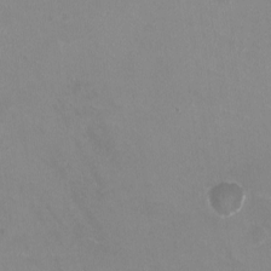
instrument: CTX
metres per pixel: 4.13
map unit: HNhu
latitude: -1.1998
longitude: -2.3845
